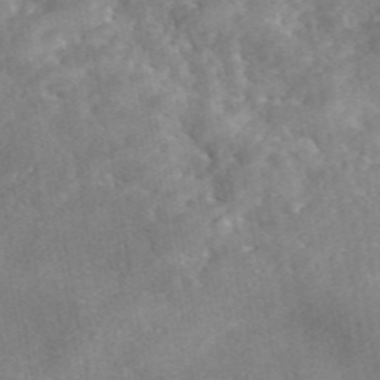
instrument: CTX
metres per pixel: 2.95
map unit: eAb
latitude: 46.3845
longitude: 127.7855
